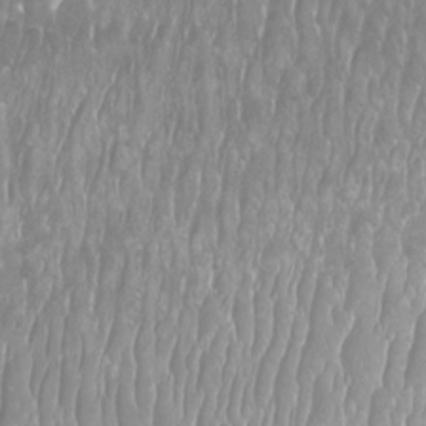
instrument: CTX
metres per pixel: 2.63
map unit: Htu
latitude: -9.3510
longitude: -75.9339
